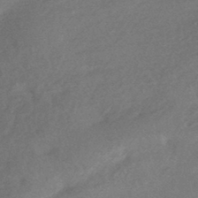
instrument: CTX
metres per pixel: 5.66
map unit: HNhu
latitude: -44.7085
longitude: 92.3117
